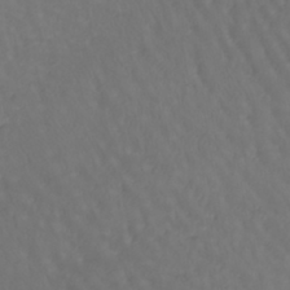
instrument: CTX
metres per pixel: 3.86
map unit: lHb
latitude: -42.7463
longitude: 66.1417
